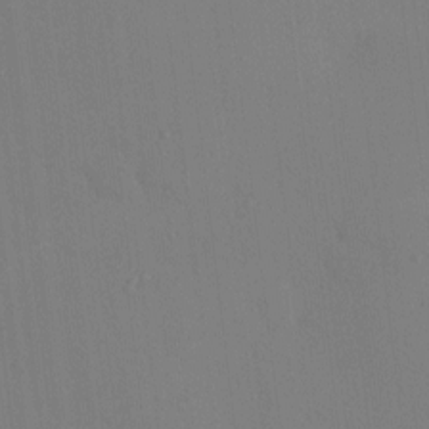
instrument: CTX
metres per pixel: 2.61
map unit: eHh
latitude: 0.1577
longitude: 17.3699
